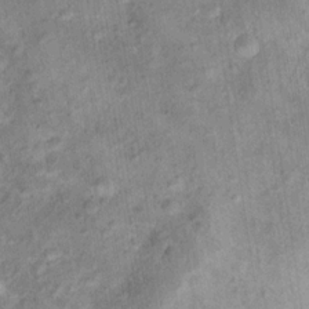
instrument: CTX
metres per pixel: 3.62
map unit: Hto
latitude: 14.6113
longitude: -38.4790
